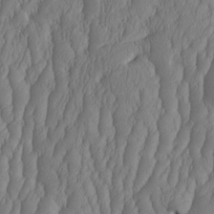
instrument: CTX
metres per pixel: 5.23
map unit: HNhu
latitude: -2.3117
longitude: 13.2943
